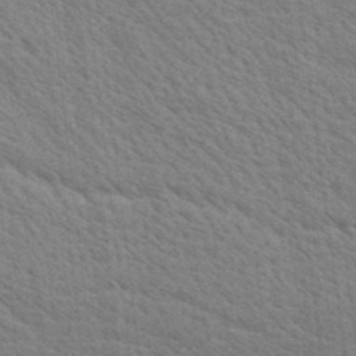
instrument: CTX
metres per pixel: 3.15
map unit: lAa
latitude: 20.1956
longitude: -139.4237
